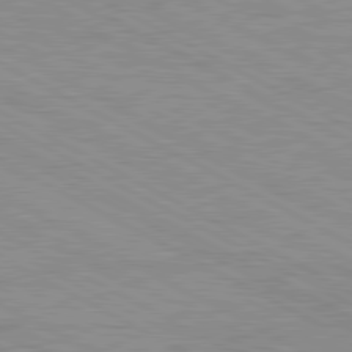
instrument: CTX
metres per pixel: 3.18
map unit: Ap
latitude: -81.9745
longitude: -73.2537
